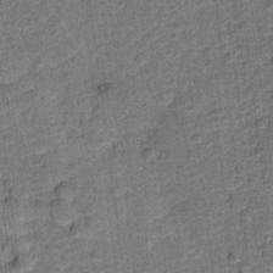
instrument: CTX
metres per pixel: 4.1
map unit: Ht
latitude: 9.3482
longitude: -39.0836
